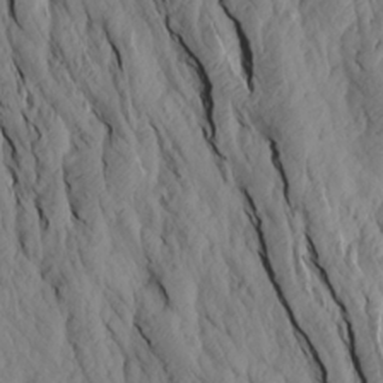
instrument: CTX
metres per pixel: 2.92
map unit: Aa
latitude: 18.3845
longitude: -146.3846
